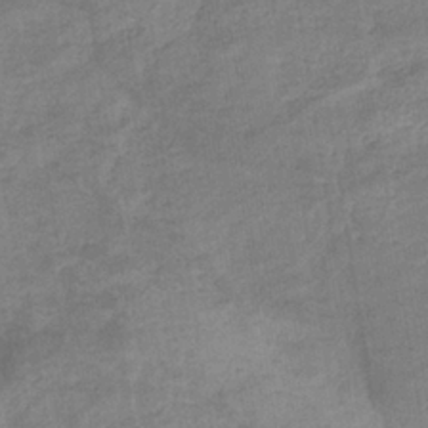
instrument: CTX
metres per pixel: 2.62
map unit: eHb
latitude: -35.6155
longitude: 77.5021
